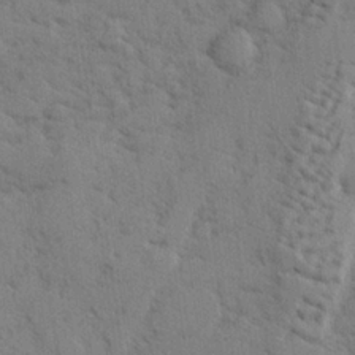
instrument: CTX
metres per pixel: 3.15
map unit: lHvf
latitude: 25.6693
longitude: 143.3698
